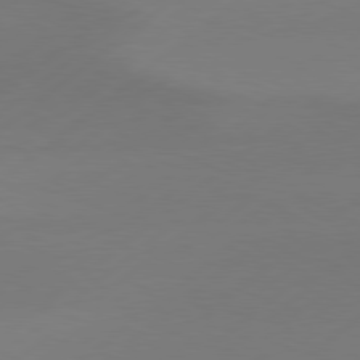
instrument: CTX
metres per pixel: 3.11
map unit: Hpe
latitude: 78.9325
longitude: -131.8584
